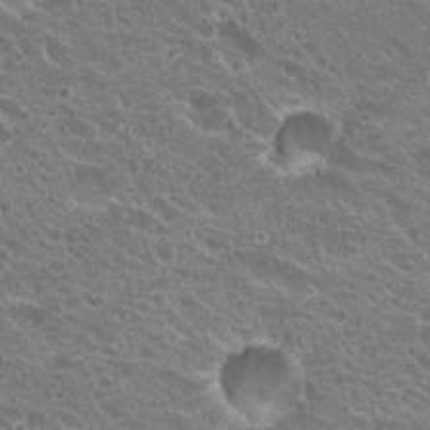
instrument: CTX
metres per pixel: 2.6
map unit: Hto
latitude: 20.1200
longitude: -34.2711
